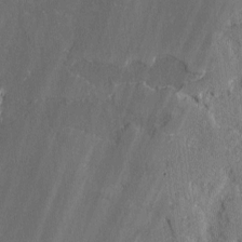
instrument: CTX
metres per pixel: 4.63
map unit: lAvf
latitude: -1.7856
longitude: -107.9717
